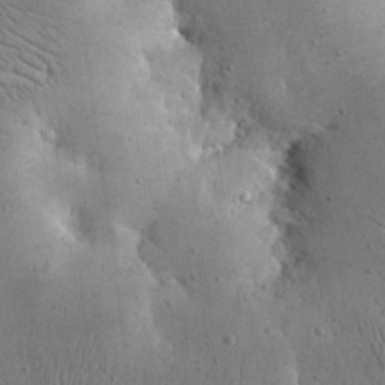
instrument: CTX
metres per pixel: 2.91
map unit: eHh
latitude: 23.9150
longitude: -67.1403
